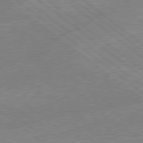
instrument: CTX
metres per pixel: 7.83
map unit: lApd
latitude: 79.0648
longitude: -144.0444
